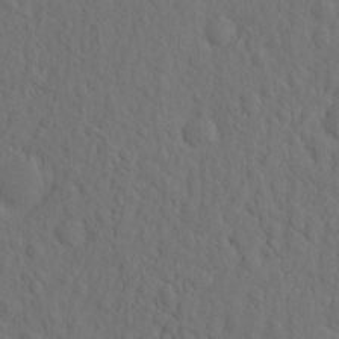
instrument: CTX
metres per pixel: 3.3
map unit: eHh
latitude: -2.2172
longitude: 17.9367
